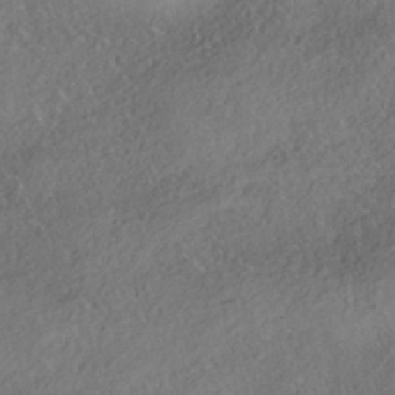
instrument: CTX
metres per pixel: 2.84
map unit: HNhu
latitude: -42.0849
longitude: 103.8233
